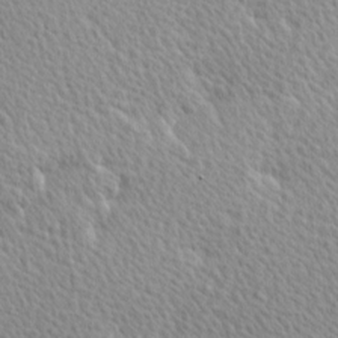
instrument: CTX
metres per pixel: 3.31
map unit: Hve
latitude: 2.2333
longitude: -121.8206
